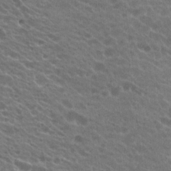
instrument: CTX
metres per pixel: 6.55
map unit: Hto
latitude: 22.4790
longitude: -38.1011
